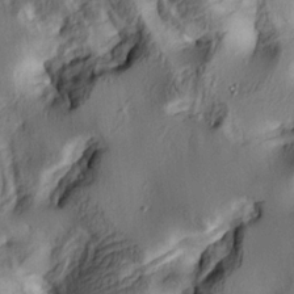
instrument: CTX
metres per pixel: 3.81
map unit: lAa
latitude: 4.6113
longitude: -112.5924
